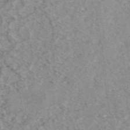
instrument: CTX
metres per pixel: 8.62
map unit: eAb
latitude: 48.1956
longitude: 110.8974
